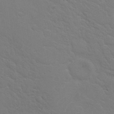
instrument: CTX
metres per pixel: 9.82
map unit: Nhu
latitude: 28.1767
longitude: -54.2144
